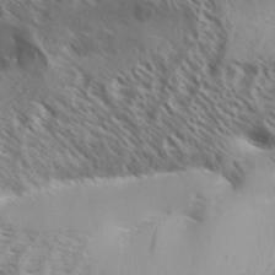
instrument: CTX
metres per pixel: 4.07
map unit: Aa
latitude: 33.3482
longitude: -139.0458
